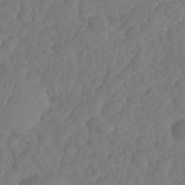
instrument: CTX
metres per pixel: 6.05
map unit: HNhu
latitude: -25.0675
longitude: 49.9178
